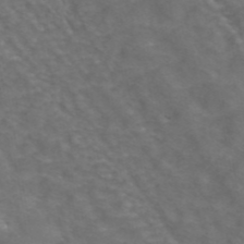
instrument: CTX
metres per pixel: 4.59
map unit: ANa
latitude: 43.2537
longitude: 24.4251
